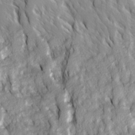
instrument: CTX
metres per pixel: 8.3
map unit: Ave
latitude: 14.5546
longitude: -132.6302
